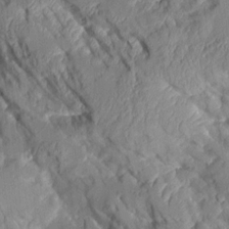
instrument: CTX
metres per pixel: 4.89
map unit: Aa
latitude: 8.8947
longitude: -127.8961
